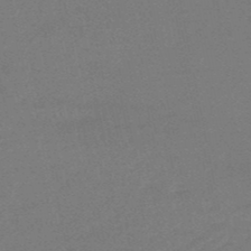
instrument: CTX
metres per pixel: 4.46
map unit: eHb
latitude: -48.6897
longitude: 86.5763
